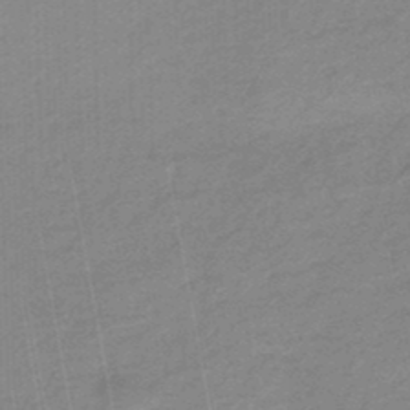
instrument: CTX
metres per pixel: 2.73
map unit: HNhu
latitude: -47.0675
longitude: 89.5777
